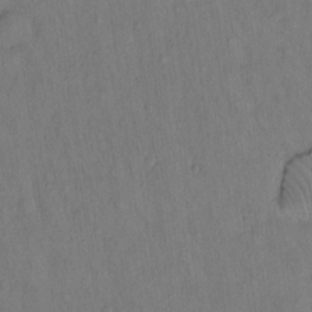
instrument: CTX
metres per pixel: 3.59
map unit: Hto
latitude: 14.6302
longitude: -60.0255
